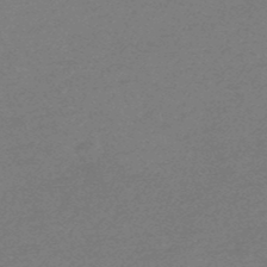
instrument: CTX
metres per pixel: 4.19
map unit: eHb
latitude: -48.3873
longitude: 88.1606
